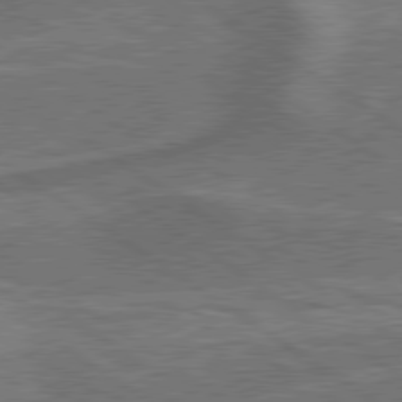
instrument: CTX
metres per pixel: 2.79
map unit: lApd
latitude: 79.5749
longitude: 173.0864
